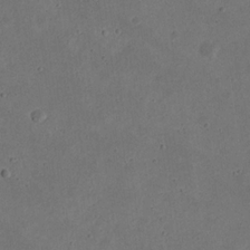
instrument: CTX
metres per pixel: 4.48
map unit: eHh
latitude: 21.6127
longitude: -70.1389
